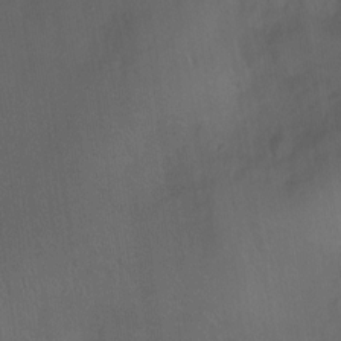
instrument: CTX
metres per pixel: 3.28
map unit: Ht
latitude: -0.6708
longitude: -17.2159
